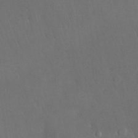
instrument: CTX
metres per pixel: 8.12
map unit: Nhu
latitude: 28.3467
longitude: -66.9513
